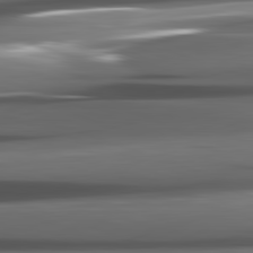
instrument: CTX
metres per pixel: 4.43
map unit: lApd
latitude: 82.3089
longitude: -140.4034
